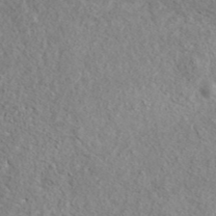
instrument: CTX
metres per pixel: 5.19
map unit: ANa
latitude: 41.2159
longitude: 17.7478
